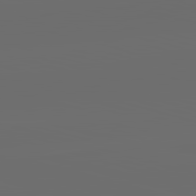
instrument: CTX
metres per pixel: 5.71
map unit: lApd
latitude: 83.8205
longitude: -130.4790
